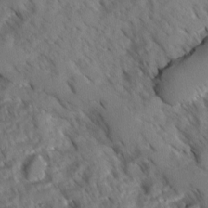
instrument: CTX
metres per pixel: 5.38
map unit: Ave
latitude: -0.9164
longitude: -111.2537
